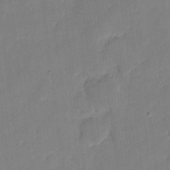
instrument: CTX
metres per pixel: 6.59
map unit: eHh
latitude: 7.6694
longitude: -65.6505
